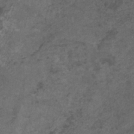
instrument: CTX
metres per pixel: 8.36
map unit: Nhu
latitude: -9.7666
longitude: -76.5734
